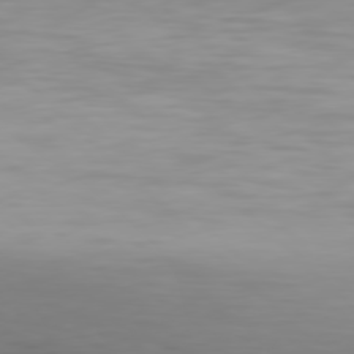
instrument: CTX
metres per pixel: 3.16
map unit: Hpe
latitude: 77.5560
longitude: -124.1577
